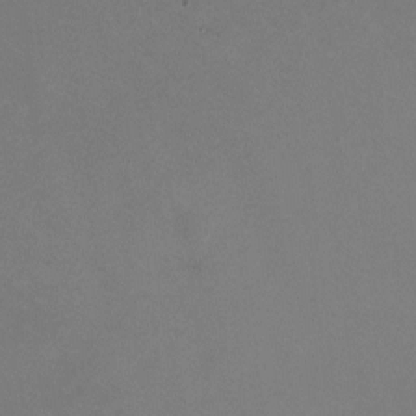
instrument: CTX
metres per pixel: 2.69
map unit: HNhu
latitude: -0.5574
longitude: -2.5168
